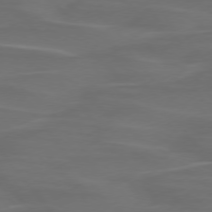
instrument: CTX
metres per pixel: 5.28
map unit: lApd
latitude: 75.5560
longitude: -79.9339
